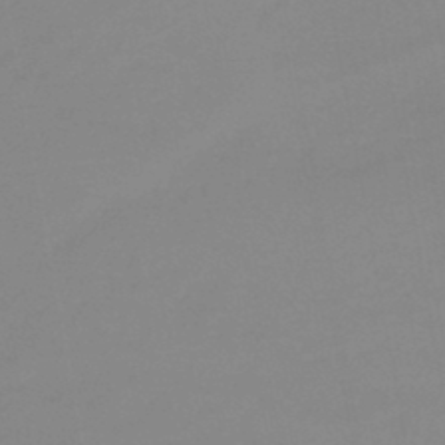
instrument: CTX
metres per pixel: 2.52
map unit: eHb
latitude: -44.8597
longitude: 88.0472
